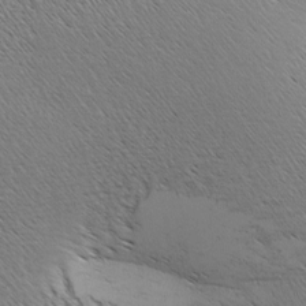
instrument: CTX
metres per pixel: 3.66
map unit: lAa
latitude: -8.5196
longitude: -125.0080
